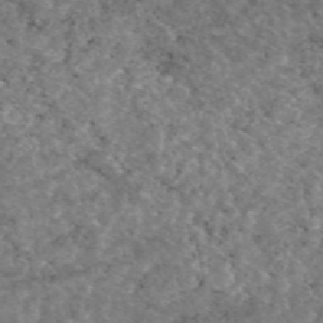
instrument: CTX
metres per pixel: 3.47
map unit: eAb
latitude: 47.8962
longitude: 113.6155
